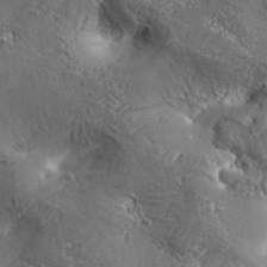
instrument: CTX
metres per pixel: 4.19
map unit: Aa
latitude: 34.1200
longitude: -134.8569
